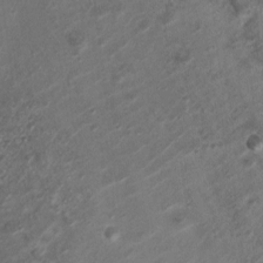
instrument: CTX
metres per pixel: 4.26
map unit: Nhu
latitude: 5.5749
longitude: -18.3089
